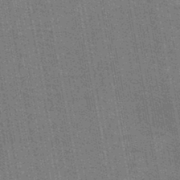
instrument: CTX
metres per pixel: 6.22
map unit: lHb
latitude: -44.5196
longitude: 57.8611
